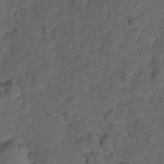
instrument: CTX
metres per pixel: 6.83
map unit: Hto
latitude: 4.6490
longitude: -31.6883
